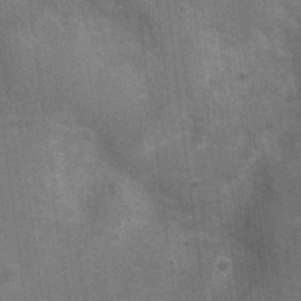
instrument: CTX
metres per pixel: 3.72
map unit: Ht
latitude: -1.5211
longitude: -15.8584
